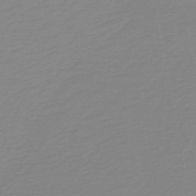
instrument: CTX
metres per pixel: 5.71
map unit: HNb
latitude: -48.3684
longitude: 59.5399
